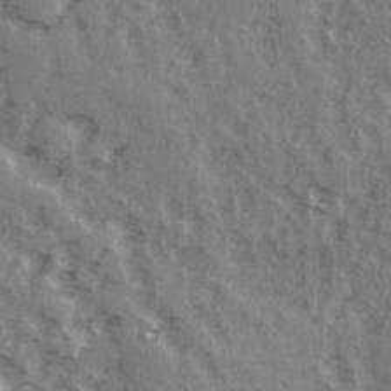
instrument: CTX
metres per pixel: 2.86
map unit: Ave
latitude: 14.9325
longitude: -104.7813
